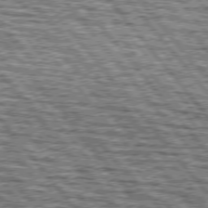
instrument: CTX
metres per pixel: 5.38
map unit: lApd
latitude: 76.1766
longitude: -75.9717
